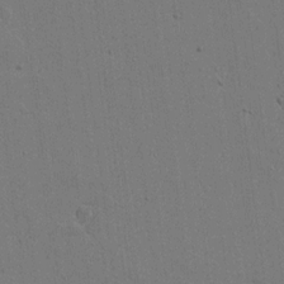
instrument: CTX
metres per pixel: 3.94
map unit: lAvf
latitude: 16.8191
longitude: -126.9703
